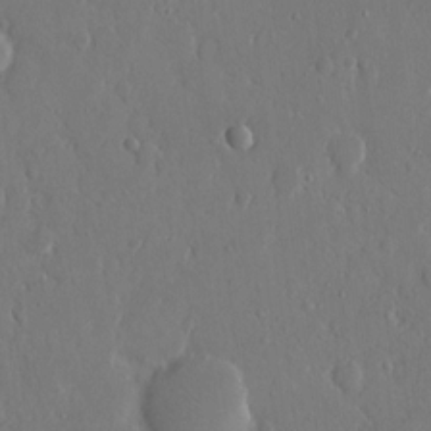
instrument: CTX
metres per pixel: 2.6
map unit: eHh
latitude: 14.7436
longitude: -69.7639
